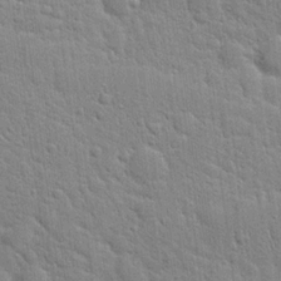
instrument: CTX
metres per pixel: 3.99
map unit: Hto
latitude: 19.5938
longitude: -51.7260
